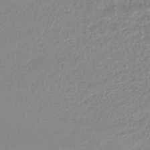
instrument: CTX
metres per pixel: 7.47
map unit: lHb
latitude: -44.1795
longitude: 68.6896
